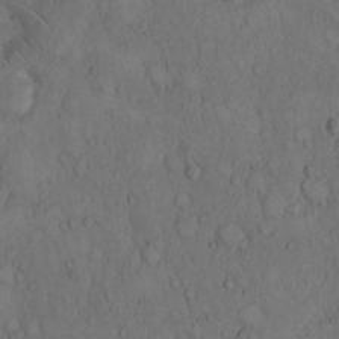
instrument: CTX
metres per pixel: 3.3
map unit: Hto
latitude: 9.2726
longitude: -57.7260
